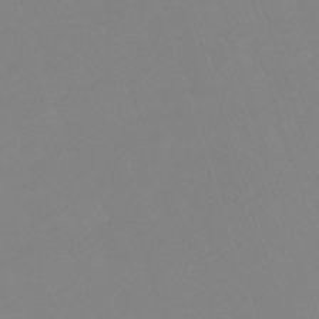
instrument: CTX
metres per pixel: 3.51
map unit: lHb
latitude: -49.4455
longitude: 82.0661
